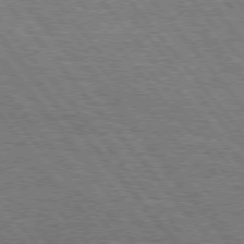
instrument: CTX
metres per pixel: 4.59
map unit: Hpe
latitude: 75.4993
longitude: -139.3859
